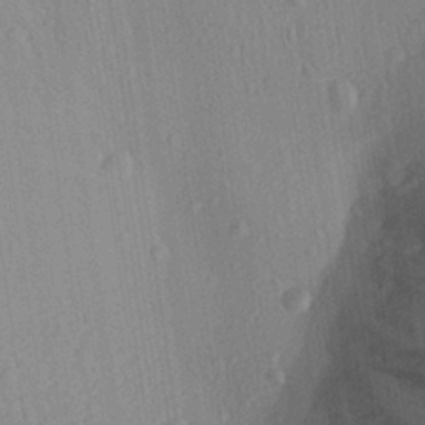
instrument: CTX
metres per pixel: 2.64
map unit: Aa
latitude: 27.0081
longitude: -141.5749
